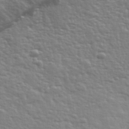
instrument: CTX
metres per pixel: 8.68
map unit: eHh
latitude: 36.0255
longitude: -80.8191
